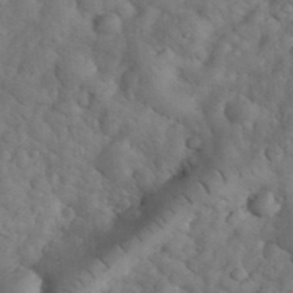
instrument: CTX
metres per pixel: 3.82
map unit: eHh
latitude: 33.8205
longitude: -66.9135
